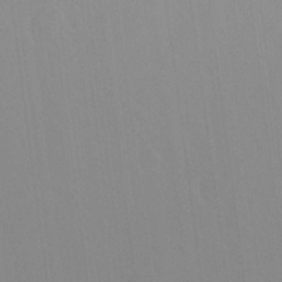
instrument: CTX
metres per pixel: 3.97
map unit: Nhu
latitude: 23.4426
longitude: -63.3671
